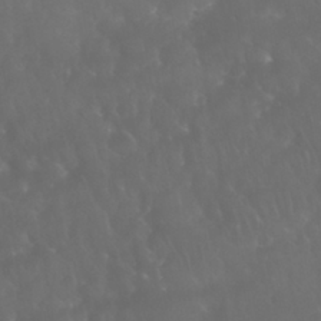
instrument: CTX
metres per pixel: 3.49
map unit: Nhu
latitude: 28.4601
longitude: -65.5560
